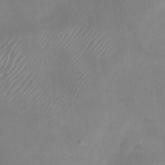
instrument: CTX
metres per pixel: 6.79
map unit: Nhu
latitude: -28.6141
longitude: -63.5182
